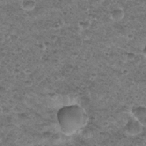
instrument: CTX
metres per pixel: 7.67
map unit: Hto
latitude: 32.3467
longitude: -49.4615
